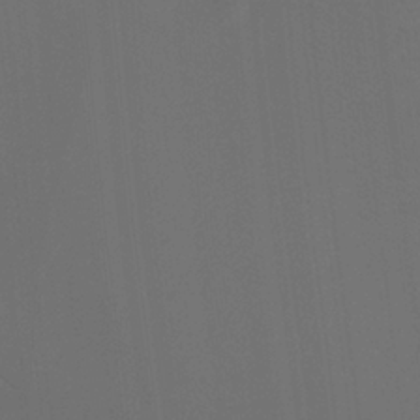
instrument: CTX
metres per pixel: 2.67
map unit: Htu
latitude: -13.2376
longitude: -47.9717
